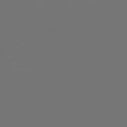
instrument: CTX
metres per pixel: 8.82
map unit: Ap
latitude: -75.5211
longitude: -76.3089
